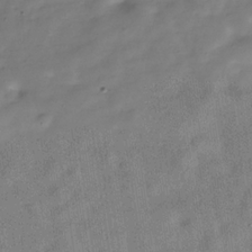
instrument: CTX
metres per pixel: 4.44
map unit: Hve
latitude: -30.6140
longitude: 91.7289
